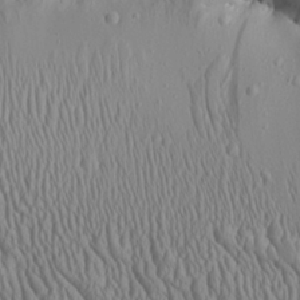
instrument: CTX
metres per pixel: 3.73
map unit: Aa
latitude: 25.4237
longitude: -135.7638
